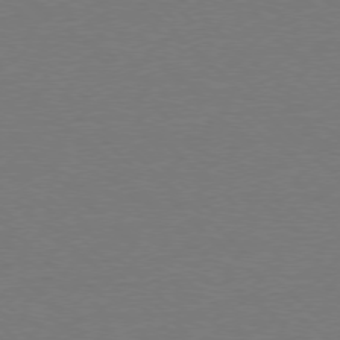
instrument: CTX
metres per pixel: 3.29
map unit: Ap
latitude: -78.0661
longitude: -58.1389
